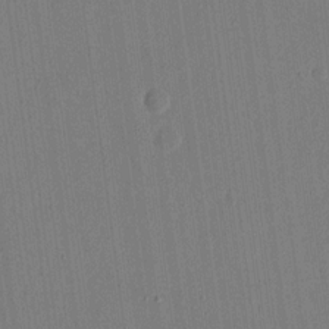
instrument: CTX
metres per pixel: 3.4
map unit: eHh
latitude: 15.9339
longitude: -69.6505
